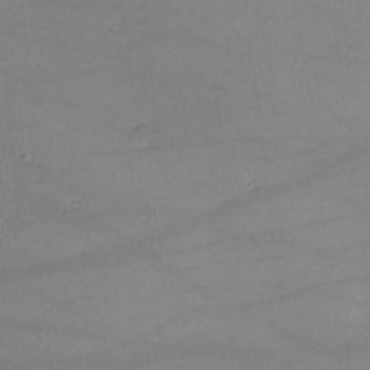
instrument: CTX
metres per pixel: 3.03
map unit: lHvf
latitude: -10.3684
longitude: -101.2159
